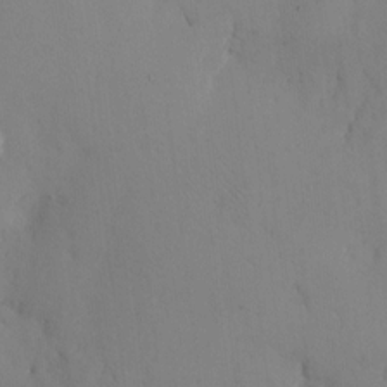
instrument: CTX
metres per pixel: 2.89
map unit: eHh
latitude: 12.2712
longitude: -61.4048
